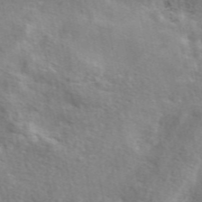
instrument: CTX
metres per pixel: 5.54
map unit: eAb
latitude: 49.1403
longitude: 119.6344
